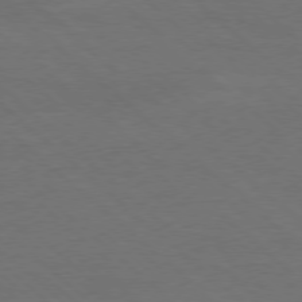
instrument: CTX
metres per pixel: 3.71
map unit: Ap
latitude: -78.5762
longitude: -86.1011
